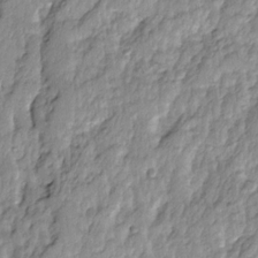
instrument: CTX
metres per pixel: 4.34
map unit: Ave
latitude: 14.2334
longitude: -134.7813
